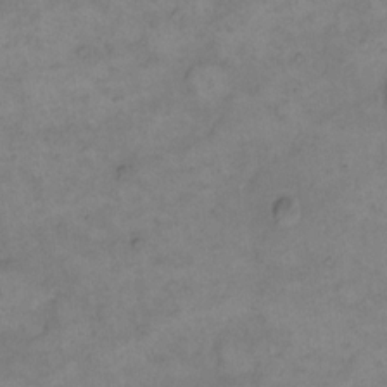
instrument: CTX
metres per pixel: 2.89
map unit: eHh
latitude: 14.2145
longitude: -65.8772
